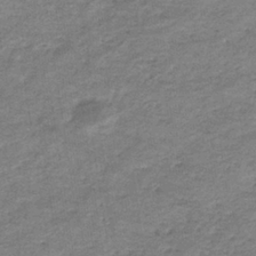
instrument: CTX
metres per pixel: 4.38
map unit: eHb
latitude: -36.9352
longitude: 77.2187
